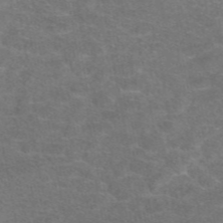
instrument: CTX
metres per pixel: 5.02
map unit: eAb
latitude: 47.4994
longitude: 106.2740
